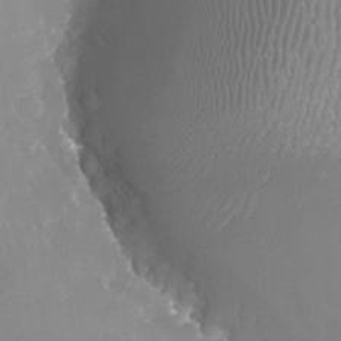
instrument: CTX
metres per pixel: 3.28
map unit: Nhu
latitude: -18.7463
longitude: -58.3089
